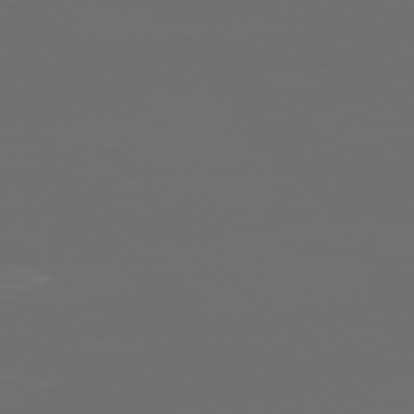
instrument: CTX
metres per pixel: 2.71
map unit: Ap
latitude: -76.1228
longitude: -74.4034
